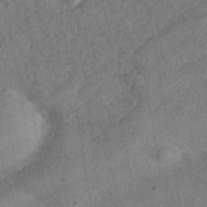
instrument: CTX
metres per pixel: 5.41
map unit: HNhu
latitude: -39.1242
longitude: 100.7085
